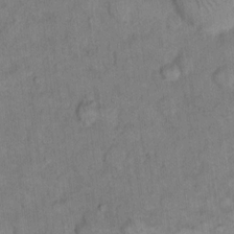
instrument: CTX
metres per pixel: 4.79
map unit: eHh
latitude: 14.0255
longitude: -65.4048
